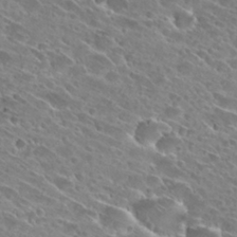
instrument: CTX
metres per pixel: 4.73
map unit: Hto
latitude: 28.3845
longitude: -43.7072
